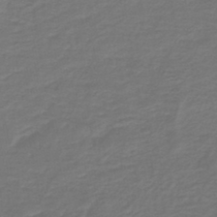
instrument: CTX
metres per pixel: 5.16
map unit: HNb
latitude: -43.4454
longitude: 52.0661
